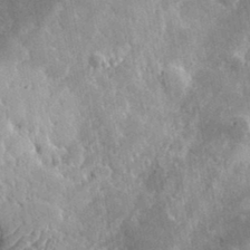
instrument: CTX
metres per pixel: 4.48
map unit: lHvf
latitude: 34.1200
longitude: -86.5168
